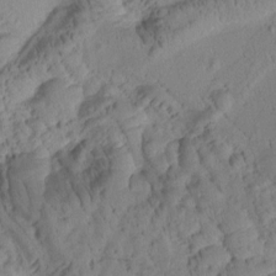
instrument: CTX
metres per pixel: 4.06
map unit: Htu
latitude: 1.3103
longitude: 175.5777
